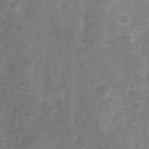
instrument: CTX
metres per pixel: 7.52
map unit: Nhu
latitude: 7.0647
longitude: -23.4426
